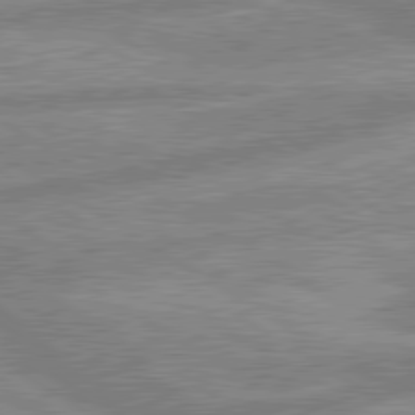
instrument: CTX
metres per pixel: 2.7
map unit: lApd
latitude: 80.1011
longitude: -169.9528
